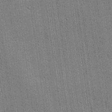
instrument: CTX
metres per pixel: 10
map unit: lHvf
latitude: 19.5749
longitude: 142.6329
